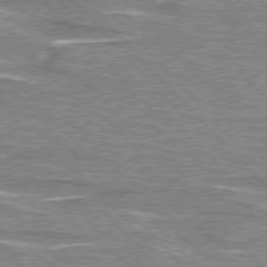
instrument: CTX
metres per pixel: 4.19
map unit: lApd
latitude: 76.4601
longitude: -81.1781
